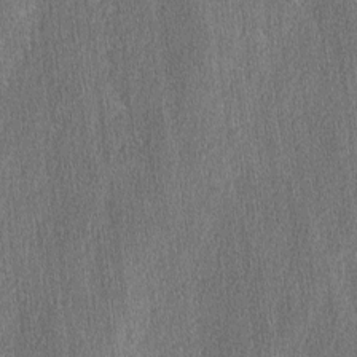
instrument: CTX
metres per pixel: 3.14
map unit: lAvf
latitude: -7.6533
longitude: -114.1199
